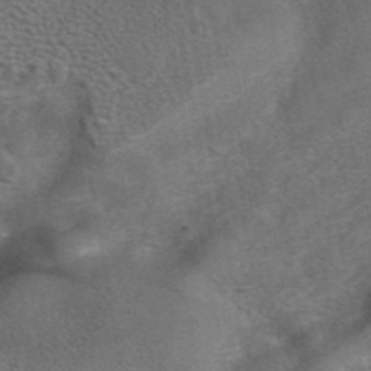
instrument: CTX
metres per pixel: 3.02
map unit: eAb
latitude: 42.1578
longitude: 104.2739
